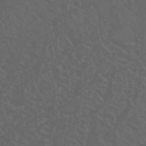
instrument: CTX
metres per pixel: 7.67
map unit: Nhu
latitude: 23.2726
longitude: -64.7057
